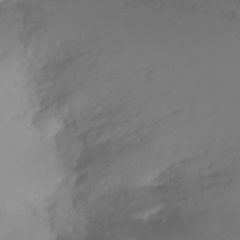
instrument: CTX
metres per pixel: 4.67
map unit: Ht
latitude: -1.7289
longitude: -61.7071
